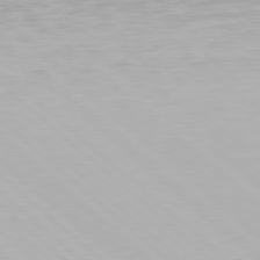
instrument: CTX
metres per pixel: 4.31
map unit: Hpe
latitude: 77.9150
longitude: -133.0081
